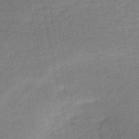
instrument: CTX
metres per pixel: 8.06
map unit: HNb
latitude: -53.4454
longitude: -40.0444
